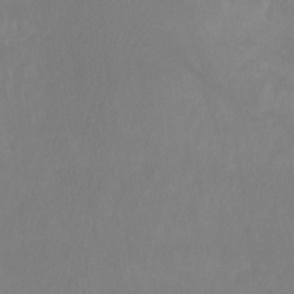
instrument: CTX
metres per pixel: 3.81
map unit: Ht
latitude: -8.7841
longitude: -33.7261
